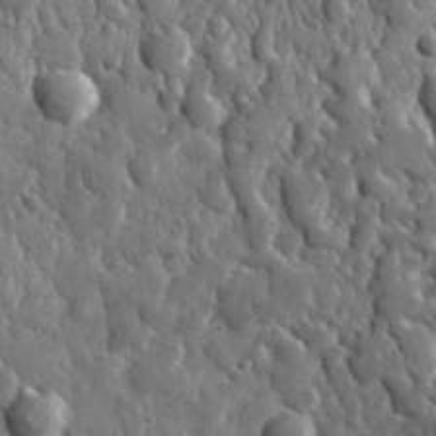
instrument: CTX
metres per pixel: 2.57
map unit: lHvf
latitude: 35.2726
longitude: -88.0822
